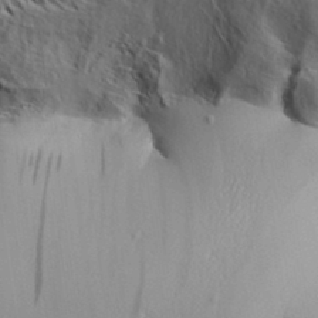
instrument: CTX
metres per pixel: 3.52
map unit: Aa
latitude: 32.0822
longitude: -137.9528
